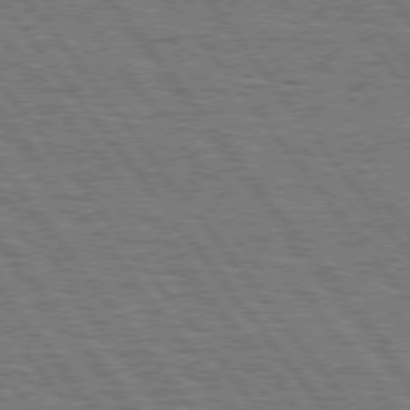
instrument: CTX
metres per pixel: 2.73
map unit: Hpe
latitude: 75.3671
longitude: -152.8191
